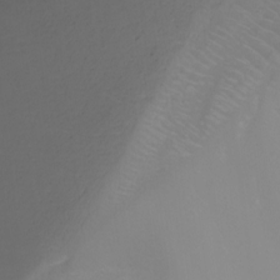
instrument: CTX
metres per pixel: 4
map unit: Nhu
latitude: -9.0486
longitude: -79.1403
